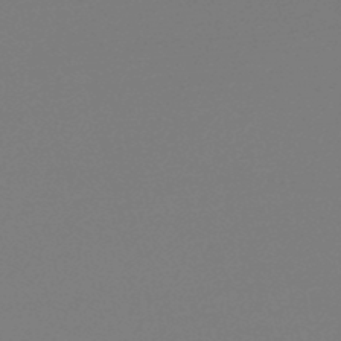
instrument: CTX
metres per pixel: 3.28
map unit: lHb
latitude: -47.4076
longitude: 69.4454
